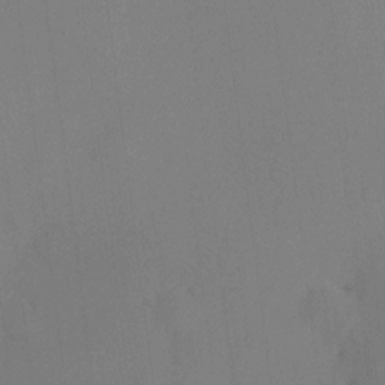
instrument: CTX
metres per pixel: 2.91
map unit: HNhu
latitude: 10.3278
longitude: 15.9367
